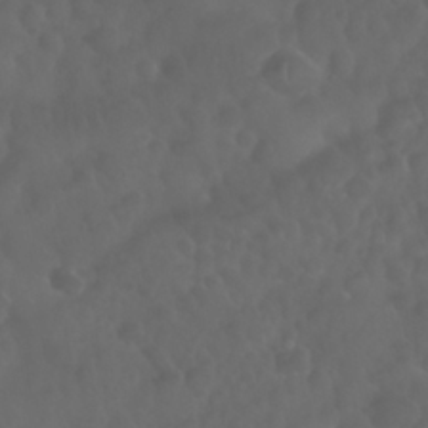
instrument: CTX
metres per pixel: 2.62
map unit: Nhu
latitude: 28.9513
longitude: -65.4993
